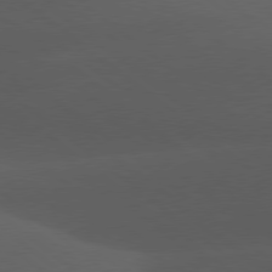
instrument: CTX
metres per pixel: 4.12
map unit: lApd
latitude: 78.1200
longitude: -55.7261
